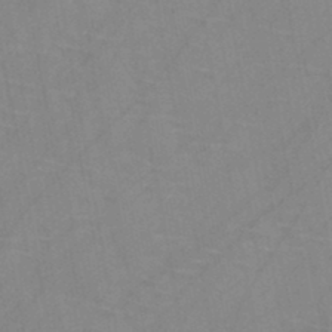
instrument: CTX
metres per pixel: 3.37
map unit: HNb
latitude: -44.8030
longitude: -40.7057
